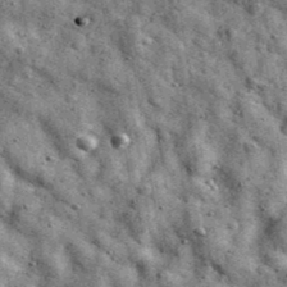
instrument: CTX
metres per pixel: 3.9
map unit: Ave
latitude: 40.5735
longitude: -107.0269
